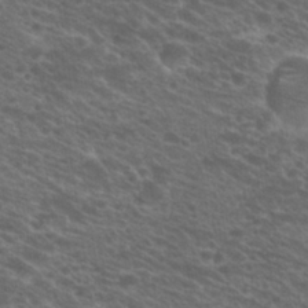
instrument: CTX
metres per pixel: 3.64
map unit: Hto
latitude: 21.0837
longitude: -37.8395
